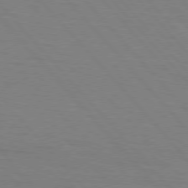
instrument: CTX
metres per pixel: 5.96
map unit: lApd
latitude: 75.9339
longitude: -81.1592
